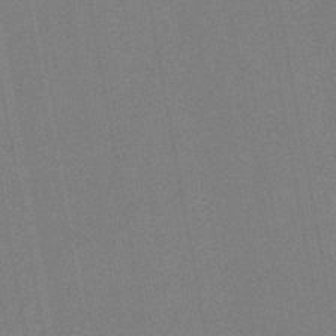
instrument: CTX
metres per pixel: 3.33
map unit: HNb
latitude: -47.3698
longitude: -39.4237
